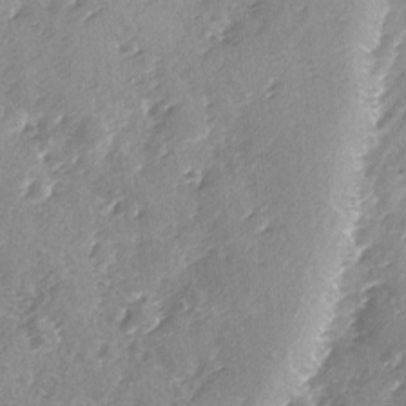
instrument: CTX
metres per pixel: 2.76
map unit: Ave
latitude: -8.6896
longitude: -117.7261
